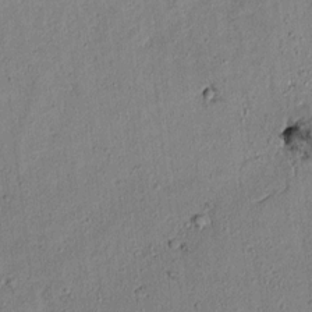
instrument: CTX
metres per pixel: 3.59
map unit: lAvf
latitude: 6.8002
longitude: 168.2172
